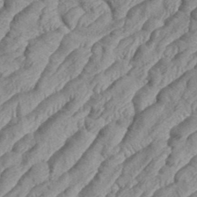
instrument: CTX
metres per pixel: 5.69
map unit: eHh
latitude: 36.7058
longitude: -137.2159
